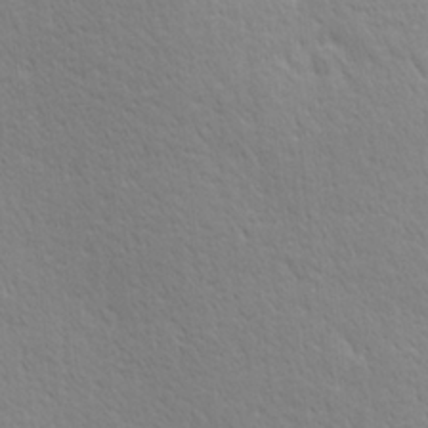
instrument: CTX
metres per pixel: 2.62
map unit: Ave
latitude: 21.0270
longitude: -137.4238
